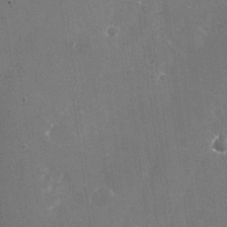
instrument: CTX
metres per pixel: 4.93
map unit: Nhu
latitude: -25.8800
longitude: -71.9717
